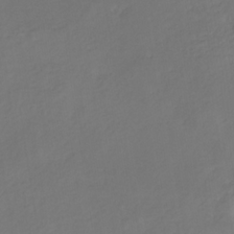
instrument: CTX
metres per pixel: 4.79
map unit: eHb
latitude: -30.3873
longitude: 65.1054
